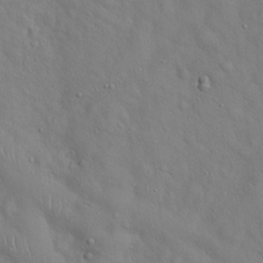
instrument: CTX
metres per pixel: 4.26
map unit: Hto
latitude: 19.0647
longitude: -53.5749
